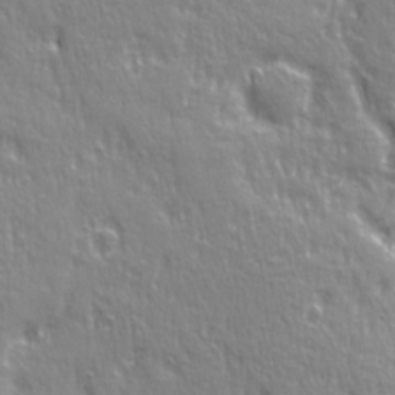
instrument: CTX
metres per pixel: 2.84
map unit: Ave
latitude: 21.7450
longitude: -135.1592
